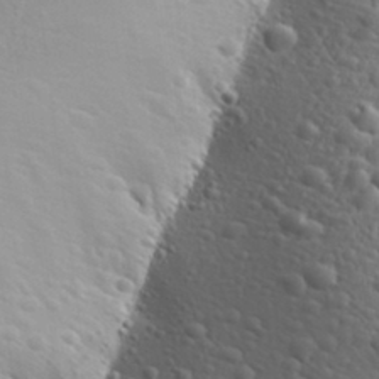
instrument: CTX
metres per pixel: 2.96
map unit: Aa
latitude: 29.8961
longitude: -139.9150
